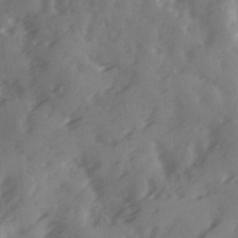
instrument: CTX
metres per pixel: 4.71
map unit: Ave
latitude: 19.0269
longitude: -131.1215
